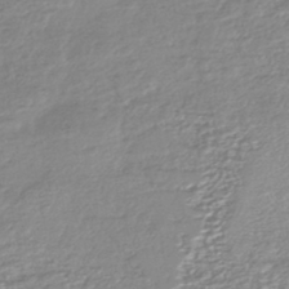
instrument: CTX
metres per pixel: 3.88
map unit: HNhu
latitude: -44.9542
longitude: 96.3118
